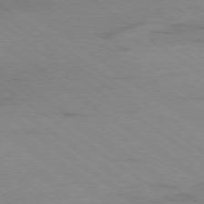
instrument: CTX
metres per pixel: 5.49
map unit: Ap
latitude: -79.1998
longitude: -99.3670
